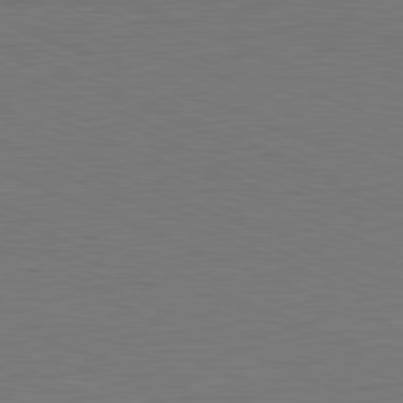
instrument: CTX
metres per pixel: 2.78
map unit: Hpe
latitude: -81.8234
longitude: 8.0661
